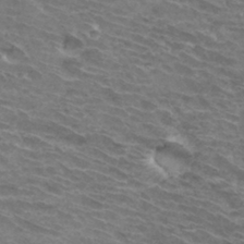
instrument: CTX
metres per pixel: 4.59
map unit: Hto
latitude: 33.4049
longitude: -43.1781
